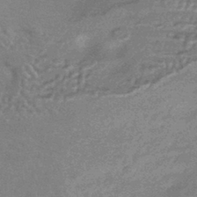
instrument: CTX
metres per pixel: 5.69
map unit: HNhu
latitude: -42.6896
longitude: 92.7841
